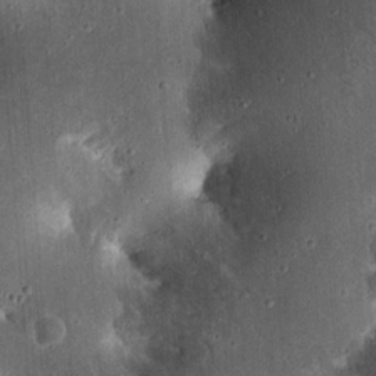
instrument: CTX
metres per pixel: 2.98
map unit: Ht
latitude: 13.5749
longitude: -74.2900
